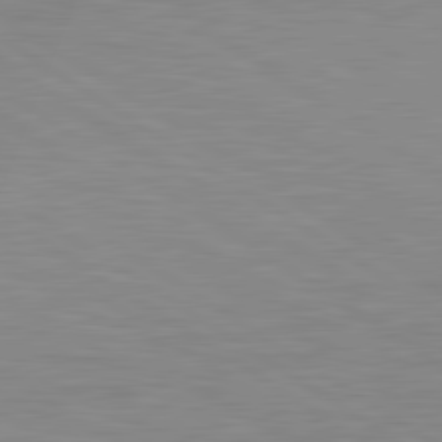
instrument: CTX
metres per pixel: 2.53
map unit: lApd
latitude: 81.0836
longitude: 161.5210
